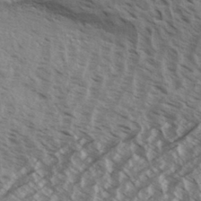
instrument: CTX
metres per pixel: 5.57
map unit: eHh
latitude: 33.7072
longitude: -140.4223
